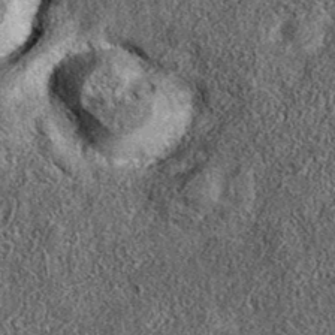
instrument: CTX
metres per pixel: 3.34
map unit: eAb
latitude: 36.8191
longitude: 107.2187
